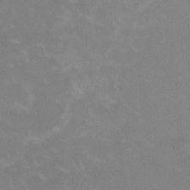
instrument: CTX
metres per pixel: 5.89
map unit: HNhu
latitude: -1.3510
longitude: -3.6505
